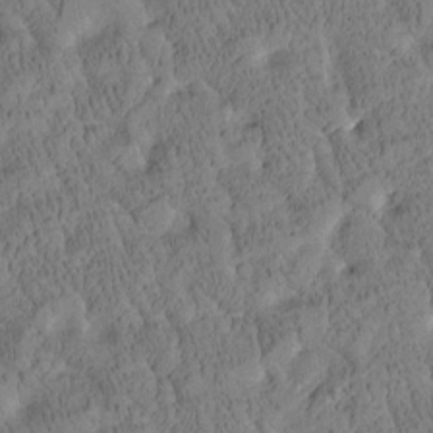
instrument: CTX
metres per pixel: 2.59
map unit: Htu
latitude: -3.7666
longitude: 175.2564
